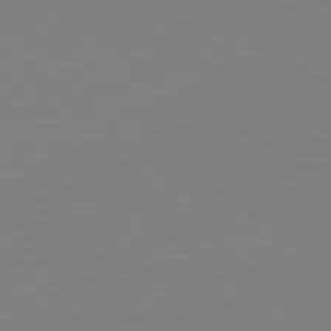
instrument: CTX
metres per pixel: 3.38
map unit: Hpe
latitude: 78.7624
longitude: -171.9528
